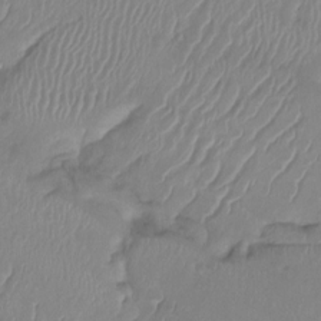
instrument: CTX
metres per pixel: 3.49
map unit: Ht
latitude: -14.1417
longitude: -50.8380
